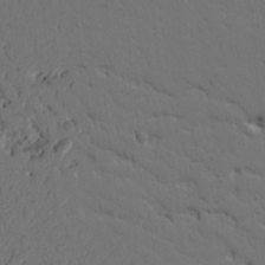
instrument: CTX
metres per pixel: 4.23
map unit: Ht
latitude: 9.6505
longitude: -77.6127
